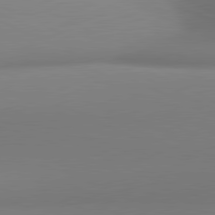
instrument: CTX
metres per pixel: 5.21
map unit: lApd
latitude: 81.1970
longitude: 143.5021
